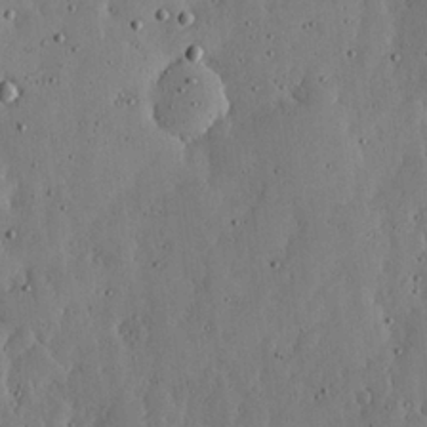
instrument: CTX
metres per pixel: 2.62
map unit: lHvf
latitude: 19.0269
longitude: -114.6868
